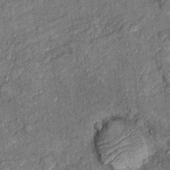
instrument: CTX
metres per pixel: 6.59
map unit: Hto
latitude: 10.4223
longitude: -37.4615
